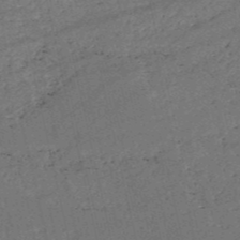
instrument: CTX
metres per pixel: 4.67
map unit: HNb
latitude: -51.1242
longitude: -40.9135
